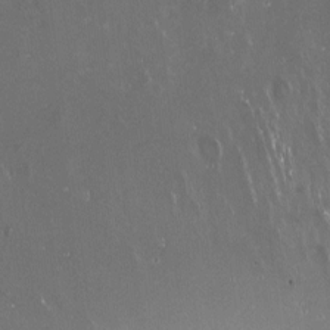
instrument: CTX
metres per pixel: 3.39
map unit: Nve
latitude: -18.2928
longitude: -59.8583
